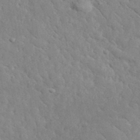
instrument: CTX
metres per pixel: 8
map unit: lHvf
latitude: 35.4615
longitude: -86.9514
